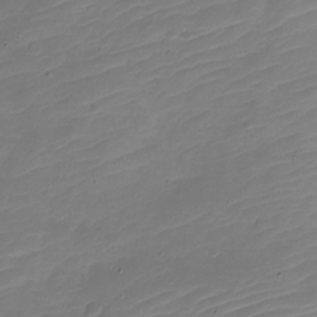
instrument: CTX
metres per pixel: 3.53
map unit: Nve
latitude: -21.4454
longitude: 106.0094
